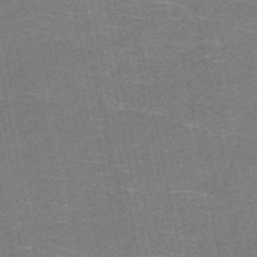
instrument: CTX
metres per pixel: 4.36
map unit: HNb
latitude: -51.5588
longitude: -44.3467
